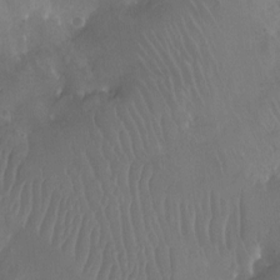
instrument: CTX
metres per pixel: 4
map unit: Ht
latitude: -11.7100
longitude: -43.4804
